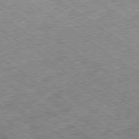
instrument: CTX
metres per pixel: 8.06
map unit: Ap
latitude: -79.4454
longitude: -51.8394
